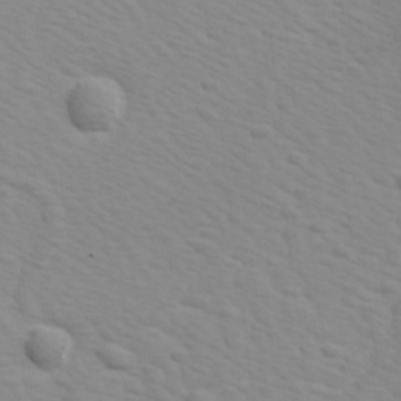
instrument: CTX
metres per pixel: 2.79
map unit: Ave
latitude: 11.1403
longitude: -104.2901
